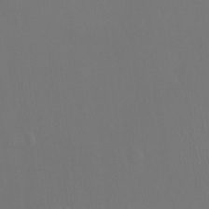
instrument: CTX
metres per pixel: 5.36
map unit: Ht
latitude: -15.6155
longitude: -41.3481
